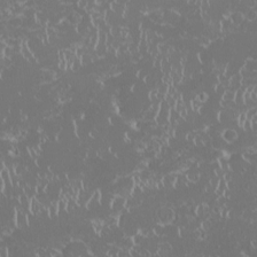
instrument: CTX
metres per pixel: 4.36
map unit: HNhu
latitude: -1.5777
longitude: 10.7652
